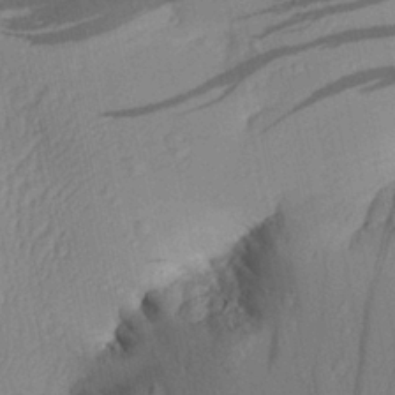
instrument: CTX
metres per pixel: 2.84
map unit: Aa
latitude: 27.5182
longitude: -134.8947
